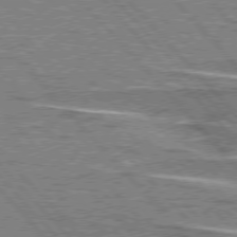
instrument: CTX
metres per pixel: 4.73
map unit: lApd
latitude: 76.4790
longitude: -80.9703
